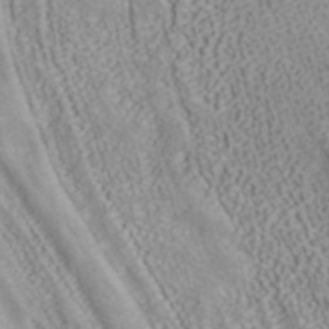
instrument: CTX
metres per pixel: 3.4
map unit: ANa
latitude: 40.4034
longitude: 34.9353
